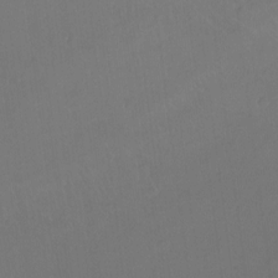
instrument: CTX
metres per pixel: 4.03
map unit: Ht
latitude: -8.7085
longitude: -37.9528
